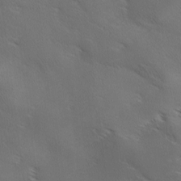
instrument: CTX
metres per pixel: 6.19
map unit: Ave
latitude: 0.6679
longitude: -114.4601
